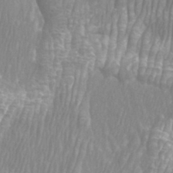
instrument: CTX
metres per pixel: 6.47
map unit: Htu
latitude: -8.5952
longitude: -75.4804
